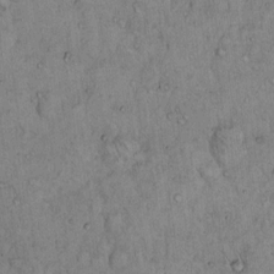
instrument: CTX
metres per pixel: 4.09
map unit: Hto
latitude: 13.6883
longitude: -57.0458
